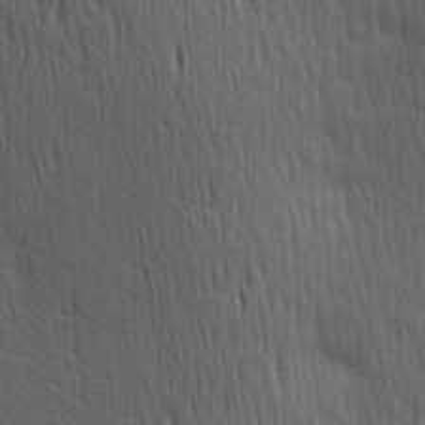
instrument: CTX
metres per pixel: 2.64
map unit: Hve
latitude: 24.4223
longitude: -97.0836
